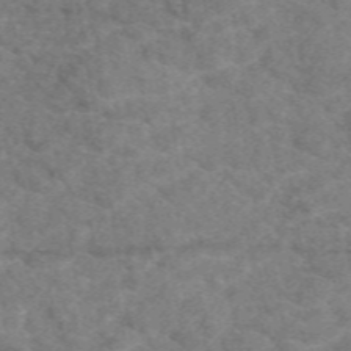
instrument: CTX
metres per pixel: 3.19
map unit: eAb
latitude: 49.1781
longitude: 111.0297
